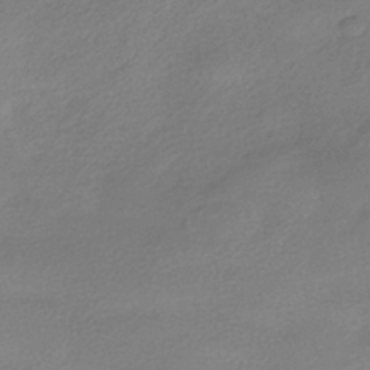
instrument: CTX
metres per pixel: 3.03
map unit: HNhu
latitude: -40.7841
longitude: 94.0472
